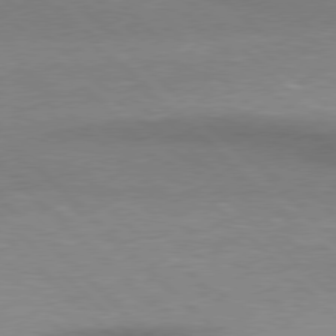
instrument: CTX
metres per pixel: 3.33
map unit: Hpe
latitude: 77.4993
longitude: -156.5167
